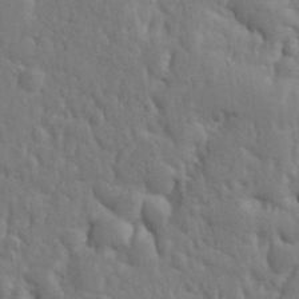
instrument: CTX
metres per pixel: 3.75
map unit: Ht
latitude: 10.4979
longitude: -77.1592
